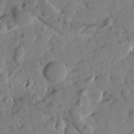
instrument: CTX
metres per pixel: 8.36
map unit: Htu
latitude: 1.5749
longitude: 177.9367
